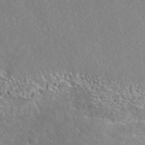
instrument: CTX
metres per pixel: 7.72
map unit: ANa
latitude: 42.4979
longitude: 26.2361
